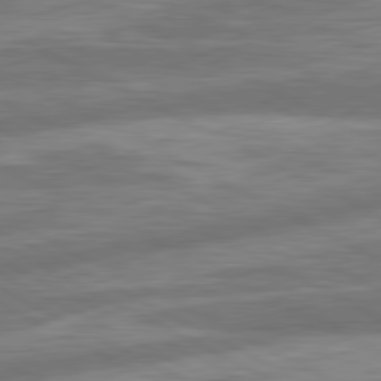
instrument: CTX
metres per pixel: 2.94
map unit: lApd
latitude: 81.0458
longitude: -166.7435
